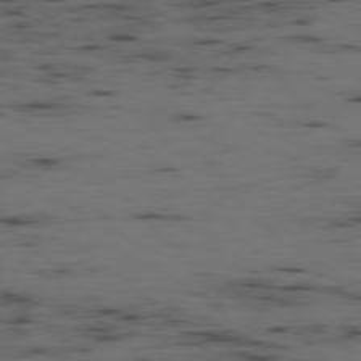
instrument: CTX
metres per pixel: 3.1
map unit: Ap
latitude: -78.0472
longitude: -74.5546
